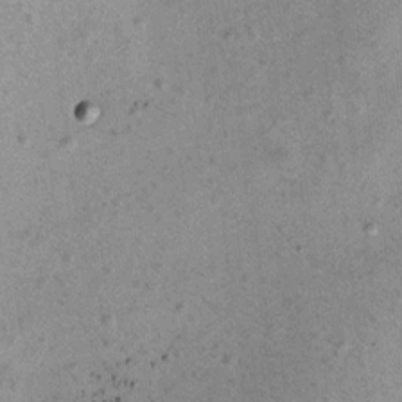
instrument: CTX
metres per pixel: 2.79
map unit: Hto
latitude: 11.8395
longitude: -36.8191
